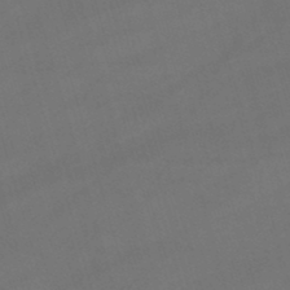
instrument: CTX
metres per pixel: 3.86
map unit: lHb
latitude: -47.1809
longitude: 63.3887
